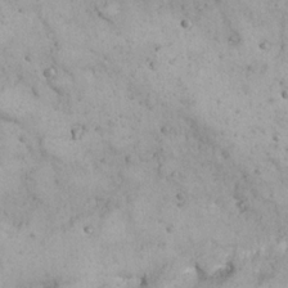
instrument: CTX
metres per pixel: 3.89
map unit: Nhu
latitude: 22.2145
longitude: -67.8394
